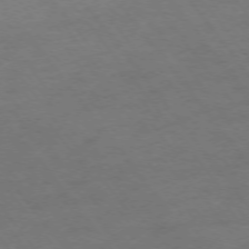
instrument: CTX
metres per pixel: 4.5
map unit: Ap
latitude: -75.2187
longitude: -67.3859
